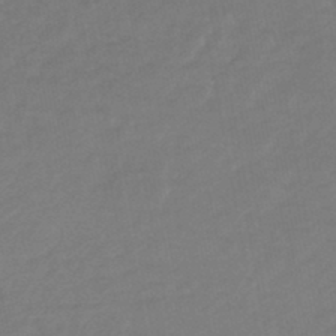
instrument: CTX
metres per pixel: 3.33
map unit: HNhu
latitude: -46.7841
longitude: 92.7085
